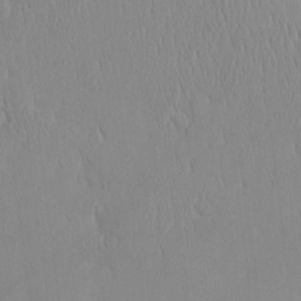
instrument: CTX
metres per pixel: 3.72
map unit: HNhu
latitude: -4.5762
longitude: 15.0676
